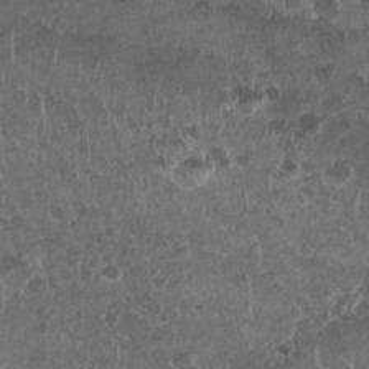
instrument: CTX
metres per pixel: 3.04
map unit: Nhu
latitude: 26.5546
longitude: -53.6505
